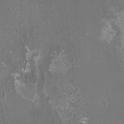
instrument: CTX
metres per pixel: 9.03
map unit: HNhu
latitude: -0.6141
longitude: 4.6329
